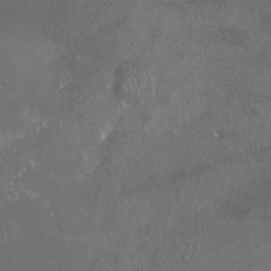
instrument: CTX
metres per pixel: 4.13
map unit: HNhu
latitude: -3.0486
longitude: -6.6301
